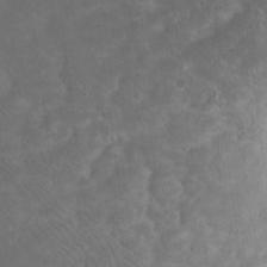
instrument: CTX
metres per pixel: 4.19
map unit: eHh
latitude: 19.7449
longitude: -65.2537
